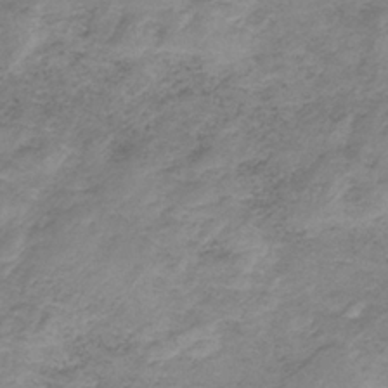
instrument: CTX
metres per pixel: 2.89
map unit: HNb
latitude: -33.1809
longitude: 60.4440
